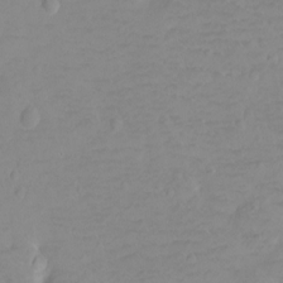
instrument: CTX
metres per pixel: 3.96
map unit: Ht
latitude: -8.8786
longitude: -36.0822
